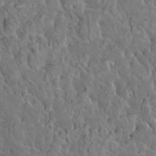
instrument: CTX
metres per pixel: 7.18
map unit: HNhu
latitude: 5.9339
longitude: -0.6112
